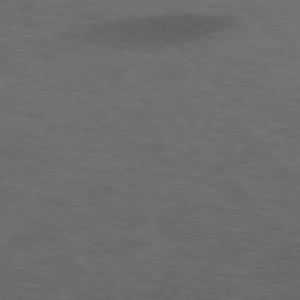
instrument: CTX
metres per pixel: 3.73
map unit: lApd
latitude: 76.8758
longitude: -60.1011
